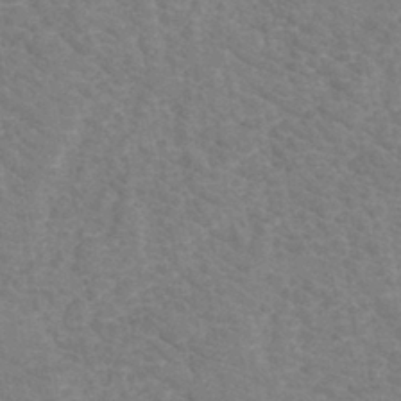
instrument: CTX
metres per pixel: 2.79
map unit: eHh
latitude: -40.6896
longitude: -29.8016
